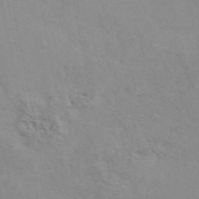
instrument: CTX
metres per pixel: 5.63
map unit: ANa
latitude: 49.8583
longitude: -72.9892
